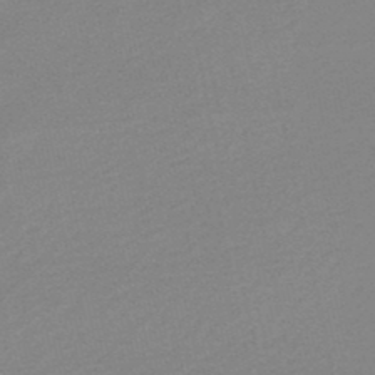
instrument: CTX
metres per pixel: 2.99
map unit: lHb
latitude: -48.2929
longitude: 65.0676
